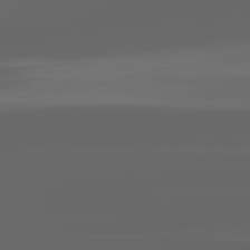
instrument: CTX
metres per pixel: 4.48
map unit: lApd
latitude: 82.8002
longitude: -136.3845
